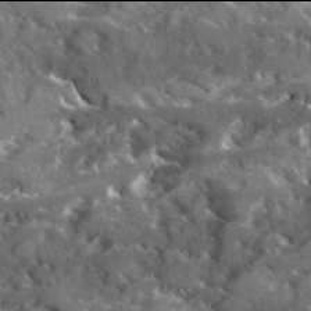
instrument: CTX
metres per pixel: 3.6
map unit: Ave
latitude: 17.9906
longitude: -130.2145
